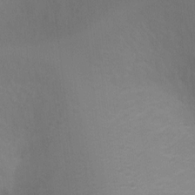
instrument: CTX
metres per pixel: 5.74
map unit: Ht
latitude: 1.7827
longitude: -25.5371
